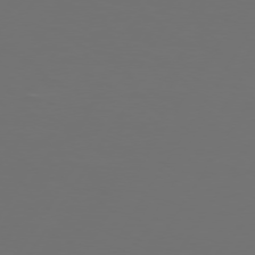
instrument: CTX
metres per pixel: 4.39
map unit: Hpe
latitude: 74.4979
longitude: -125.5749
